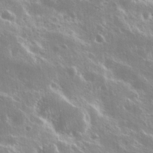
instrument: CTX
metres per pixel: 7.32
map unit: Nhu
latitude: 25.8583
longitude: -58.0633
